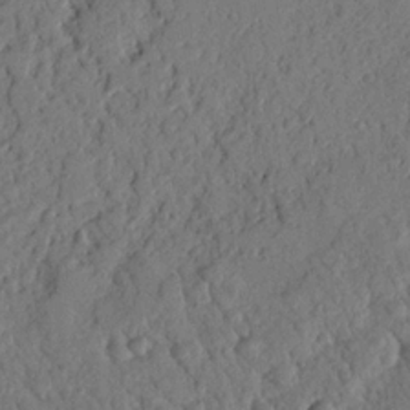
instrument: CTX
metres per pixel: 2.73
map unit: Nhu
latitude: 19.6505
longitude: -77.8016
